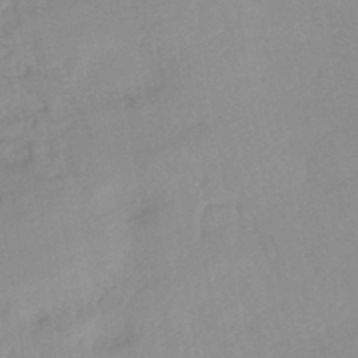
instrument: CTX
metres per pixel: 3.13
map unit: eHb
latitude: -45.1809
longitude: 84.9541
